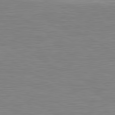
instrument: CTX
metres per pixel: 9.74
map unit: lApd
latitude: 79.6883
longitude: -127.7639
